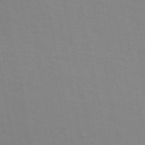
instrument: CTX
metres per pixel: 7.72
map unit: ANa
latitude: 49.4993
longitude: -74.1767
